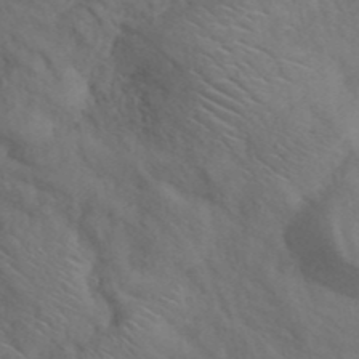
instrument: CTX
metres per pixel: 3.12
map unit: ANa
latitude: 42.2334
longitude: 53.8989
